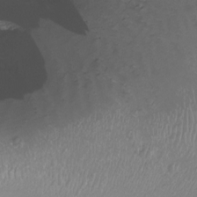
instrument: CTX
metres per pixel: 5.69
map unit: Nhu
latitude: -12.2173
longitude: -68.2334
